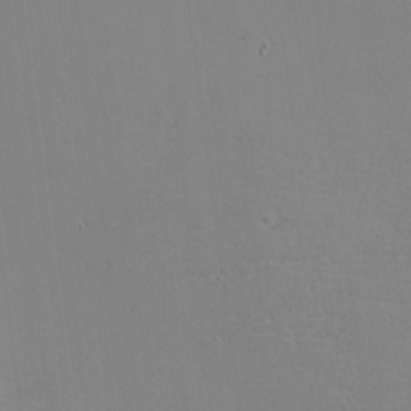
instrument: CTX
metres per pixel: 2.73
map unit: eHh
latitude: -3.6532
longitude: -80.8380
